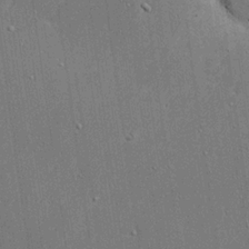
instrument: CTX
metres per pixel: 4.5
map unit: Ave
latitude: 18.3467
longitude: -139.4993
